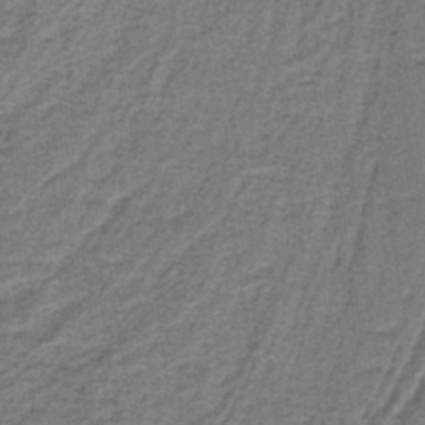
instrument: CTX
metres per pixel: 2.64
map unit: lHb
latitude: -40.6140
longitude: 55.0487
